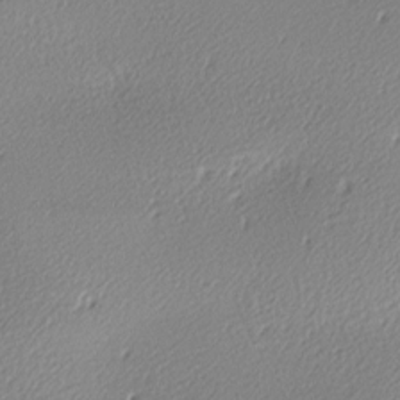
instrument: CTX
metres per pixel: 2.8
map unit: lAa
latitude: -10.1795
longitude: -127.1592
